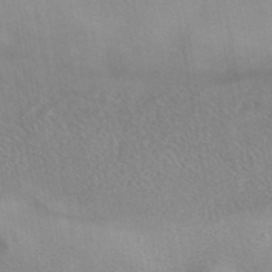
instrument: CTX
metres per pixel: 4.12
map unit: eAb
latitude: 40.3089
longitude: 106.3873
